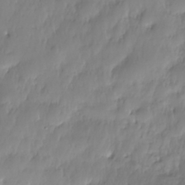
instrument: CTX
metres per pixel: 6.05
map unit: Nhe
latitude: -36.5007
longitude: -179.4616
